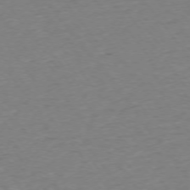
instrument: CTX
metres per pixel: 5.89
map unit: Ap
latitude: -75.1620
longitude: -84.6869
